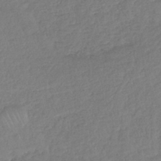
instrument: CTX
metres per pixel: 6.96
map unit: lHb
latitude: -40.2550
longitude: 70.7085
